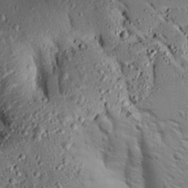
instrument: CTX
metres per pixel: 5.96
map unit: Ave
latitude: 13.7639
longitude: -139.4048
